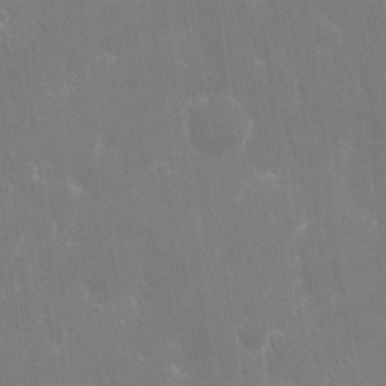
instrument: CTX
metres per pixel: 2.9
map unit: eHh
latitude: 15.0837
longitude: -72.1956
